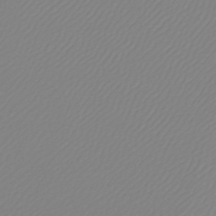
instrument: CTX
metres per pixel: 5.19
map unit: lHb
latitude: -44.9542
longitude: 75.6155
